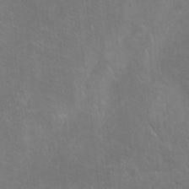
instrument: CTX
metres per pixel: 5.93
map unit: Ht
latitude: -7.3131
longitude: -36.6302
